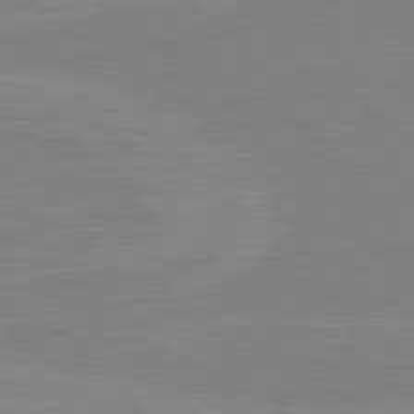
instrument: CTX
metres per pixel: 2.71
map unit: lApd
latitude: 80.4412
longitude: 123.7667
